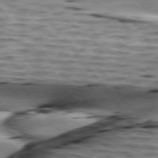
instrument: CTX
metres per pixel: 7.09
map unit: lApd
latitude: 75.5560
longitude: -72.1578
